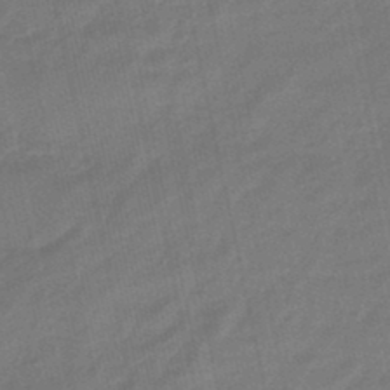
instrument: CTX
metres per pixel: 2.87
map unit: eHb
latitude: -45.6722
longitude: 87.9745
